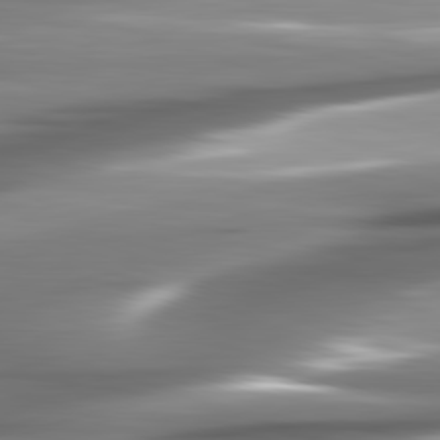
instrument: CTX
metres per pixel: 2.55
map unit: lApd
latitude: 82.1577
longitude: -141.4048
